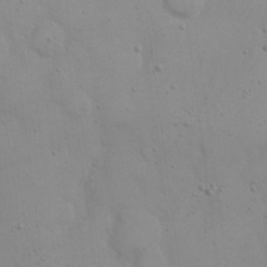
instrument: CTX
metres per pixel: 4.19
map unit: eHh
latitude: 20.2901
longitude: -61.6505
